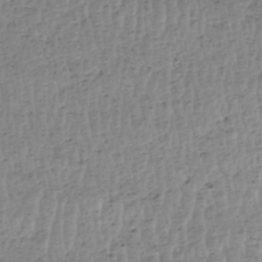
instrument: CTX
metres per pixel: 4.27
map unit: HNhu
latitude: -48.3118
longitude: 30.4062
